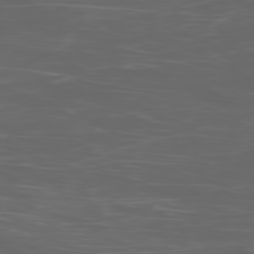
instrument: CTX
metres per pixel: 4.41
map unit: Ap
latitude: -78.8597
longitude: -75.9717
